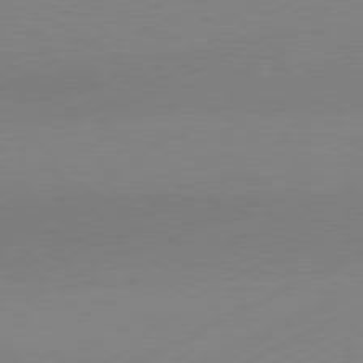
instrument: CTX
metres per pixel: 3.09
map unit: Hpe
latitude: -81.6533
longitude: 12.8030
